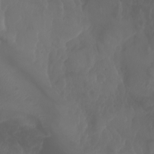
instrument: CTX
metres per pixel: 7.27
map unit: Aa
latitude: -7.8800
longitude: -79.3482
